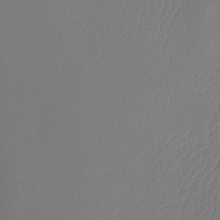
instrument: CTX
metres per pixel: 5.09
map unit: Htu
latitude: -13.0298
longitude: -71.5371
